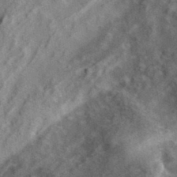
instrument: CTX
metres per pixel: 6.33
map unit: eHh
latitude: 37.1970
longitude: -79.9906
